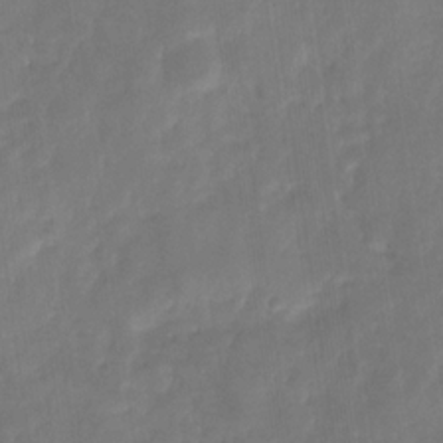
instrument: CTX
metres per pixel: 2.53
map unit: eHb
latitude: -30.3684
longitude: 71.9556
